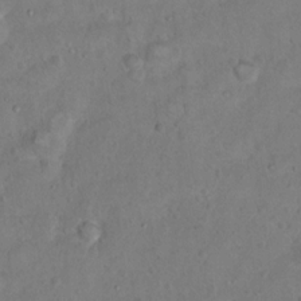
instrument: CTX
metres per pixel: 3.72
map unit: Hto
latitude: 12.4412
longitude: -36.5546
